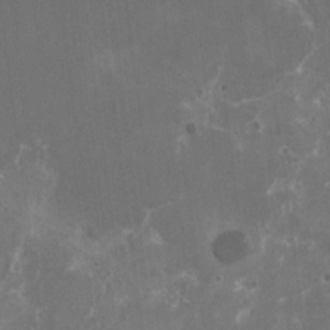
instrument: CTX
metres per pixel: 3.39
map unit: HNhu
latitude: 1.2348
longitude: 6.7652
